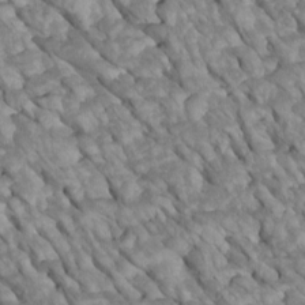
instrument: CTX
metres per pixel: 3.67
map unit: Htu
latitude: 2.0444
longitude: 144.1795
